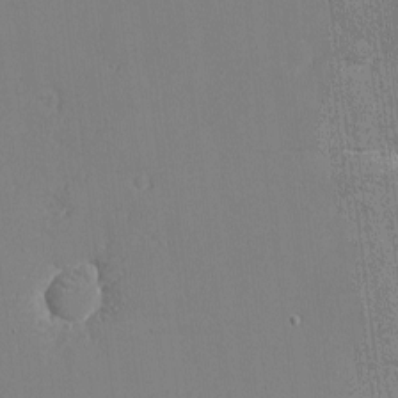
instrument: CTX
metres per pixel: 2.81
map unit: eHh
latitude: -4.0283
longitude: -80.4601
